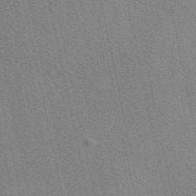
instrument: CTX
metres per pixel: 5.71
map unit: eAb
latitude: 48.6113
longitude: 106.0661
